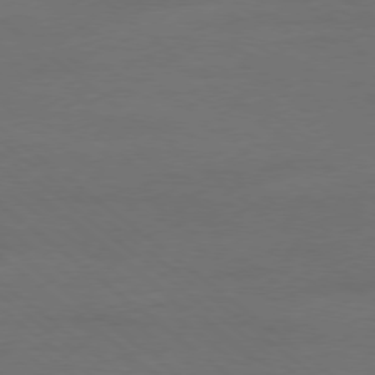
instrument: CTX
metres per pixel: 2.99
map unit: Ap
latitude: -78.6140
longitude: -56.2522
